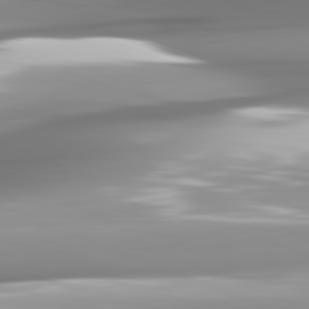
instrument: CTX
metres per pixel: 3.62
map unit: lApd
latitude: 81.7261
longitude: -143.7450
